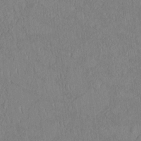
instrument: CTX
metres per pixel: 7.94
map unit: Htu
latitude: 2.8380
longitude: 148.7652
